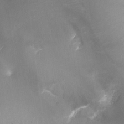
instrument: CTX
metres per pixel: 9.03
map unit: Ht
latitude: -16.9542
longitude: -44.7435
